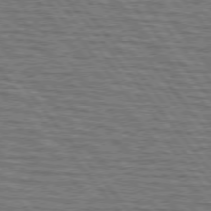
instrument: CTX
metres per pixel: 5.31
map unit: lApd
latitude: 75.9339
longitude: -76.1011
